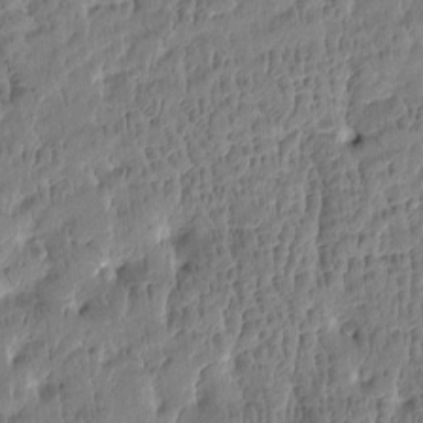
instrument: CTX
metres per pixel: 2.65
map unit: Htu
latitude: -4.2172
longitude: 175.7666
